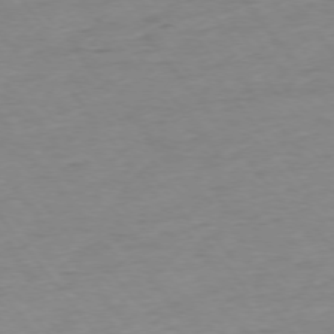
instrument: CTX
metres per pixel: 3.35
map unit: Ap
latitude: -75.4455
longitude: -80.3089
